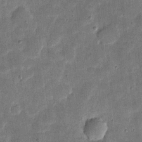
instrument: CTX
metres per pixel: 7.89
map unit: eHh
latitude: 4.9136
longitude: -70.9702
